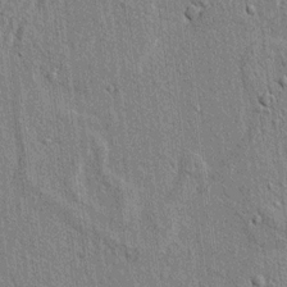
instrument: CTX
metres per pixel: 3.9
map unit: lAvf
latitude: 7.1592
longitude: 166.8786
